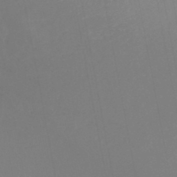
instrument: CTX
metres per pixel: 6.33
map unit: lHb
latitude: -44.0661
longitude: 74.9920
